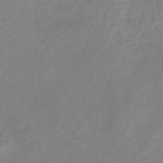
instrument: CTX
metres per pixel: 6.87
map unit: eHb
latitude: -38.2173
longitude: 75.5399
